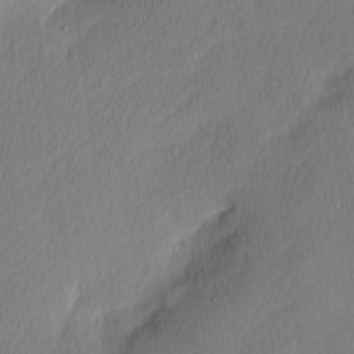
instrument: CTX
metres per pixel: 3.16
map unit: Nhu
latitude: 1.4426
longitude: -77.4048
